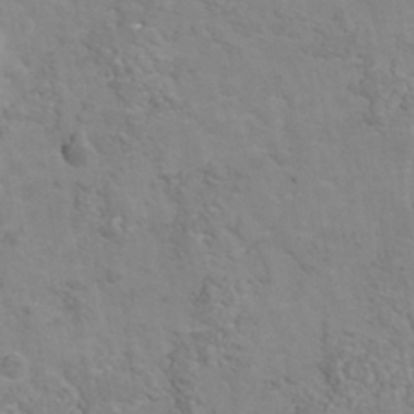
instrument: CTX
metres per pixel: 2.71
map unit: Nhu
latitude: -40.3306
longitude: -81.2159
